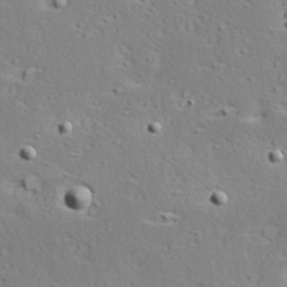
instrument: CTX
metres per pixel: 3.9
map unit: Hve
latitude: 24.0822
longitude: -98.1010
